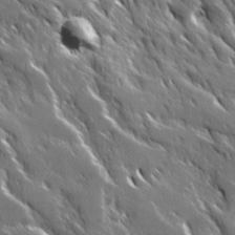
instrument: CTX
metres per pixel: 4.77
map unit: Ave
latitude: 17.1592
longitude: -129.9528
